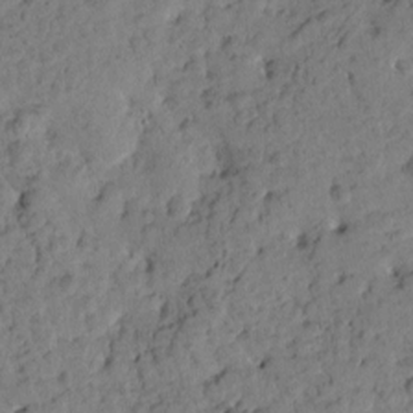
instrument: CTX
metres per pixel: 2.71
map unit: Htu
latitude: 1.5560
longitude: 179.7855
